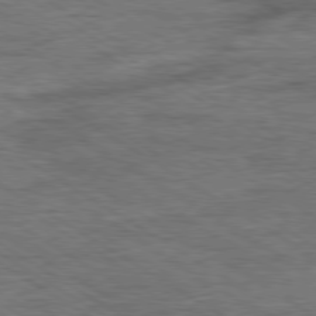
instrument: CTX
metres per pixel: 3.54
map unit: Ap
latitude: -80.0850
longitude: -78.2145
